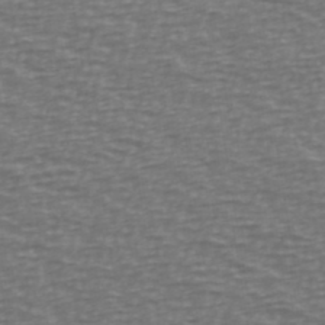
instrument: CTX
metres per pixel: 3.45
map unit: Ave
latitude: 38.9891
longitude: -113.1781
